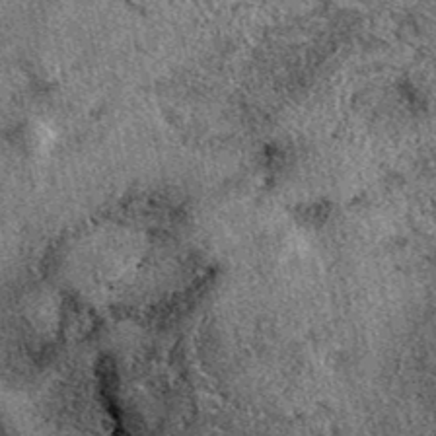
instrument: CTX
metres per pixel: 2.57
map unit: eAb
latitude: 39.8016
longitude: 109.6155
